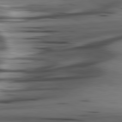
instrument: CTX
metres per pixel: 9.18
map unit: lApd
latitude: 80.8002
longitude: -123.4804
